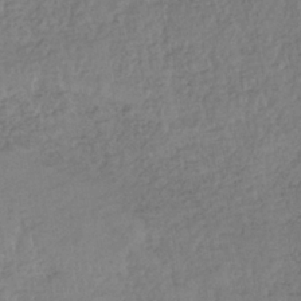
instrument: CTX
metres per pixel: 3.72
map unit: lHb
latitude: -37.4454
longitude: 68.5762
